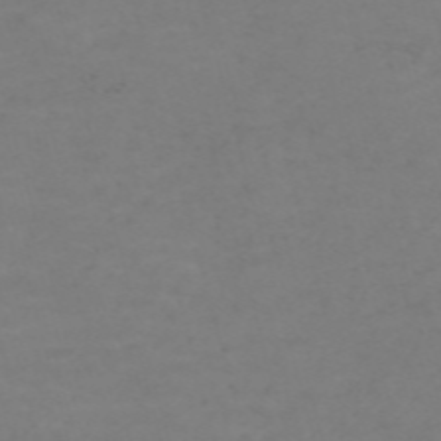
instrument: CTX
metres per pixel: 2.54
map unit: Nve
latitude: -59.1620
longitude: 60.4629
